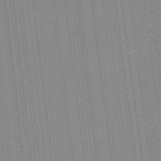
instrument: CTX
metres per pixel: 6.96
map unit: lHb
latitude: -47.9745
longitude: 61.0864
